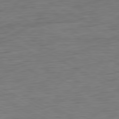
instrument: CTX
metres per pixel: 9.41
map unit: Ap
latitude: -81.4077
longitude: -78.6869
